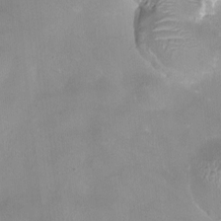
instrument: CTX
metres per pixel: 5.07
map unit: HNhu
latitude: 0.4790
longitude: -3.2726
